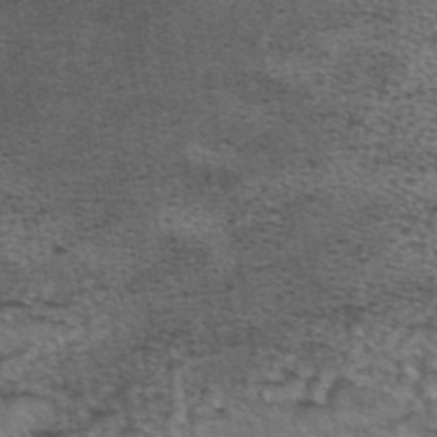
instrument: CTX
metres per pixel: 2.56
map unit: eAb
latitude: 43.6316
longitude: 103.9745
